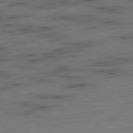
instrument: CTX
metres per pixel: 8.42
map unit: Hpe
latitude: -79.5210
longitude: 12.5763
